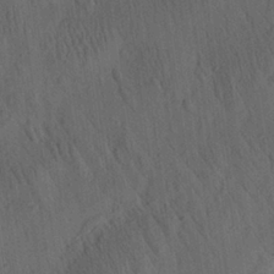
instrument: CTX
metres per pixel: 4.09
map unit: Aa
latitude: 25.9339
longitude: -141.6882
